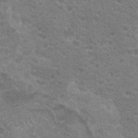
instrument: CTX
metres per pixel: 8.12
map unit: Hto
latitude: 19.6505
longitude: -33.8772
